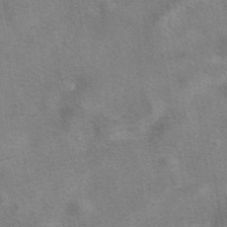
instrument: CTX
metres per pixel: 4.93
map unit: eAb
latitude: 41.6693
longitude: 103.4832
